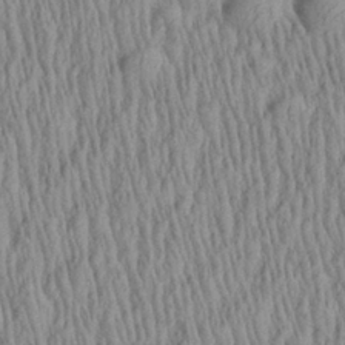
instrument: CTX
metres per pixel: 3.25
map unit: Aa
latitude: 29.0836
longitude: -137.8584
